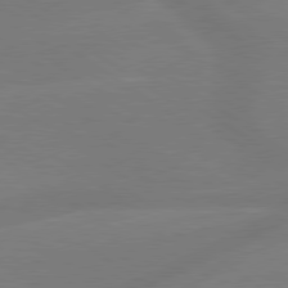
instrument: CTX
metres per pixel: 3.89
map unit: lApd
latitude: 79.3860
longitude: -142.9136
